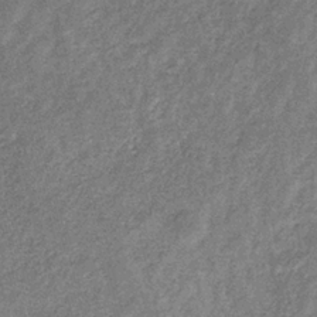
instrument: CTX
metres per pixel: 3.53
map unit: eHb
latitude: -31.8800
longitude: 71.1431
